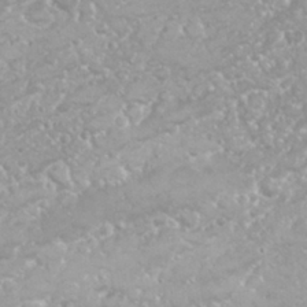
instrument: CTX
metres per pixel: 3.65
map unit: Nhu
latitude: 26.4223
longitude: -60.5357
